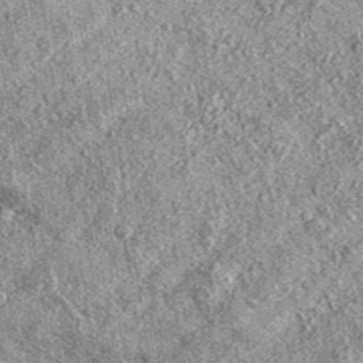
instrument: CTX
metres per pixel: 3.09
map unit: eAb
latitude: 37.4804
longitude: 111.0864
